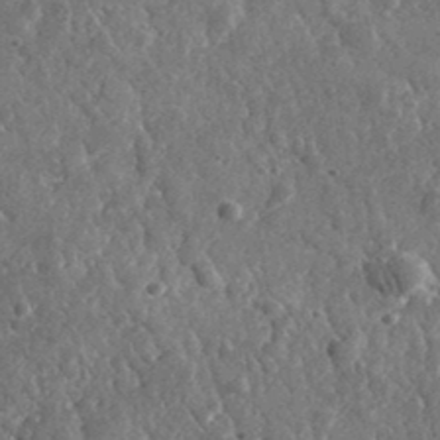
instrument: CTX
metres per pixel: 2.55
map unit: lHvf
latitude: 35.8961
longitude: -87.4993
